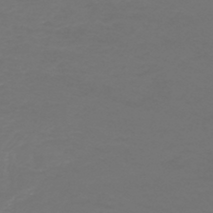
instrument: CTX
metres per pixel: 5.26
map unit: HNb
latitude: -45.5021
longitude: 55.2754
